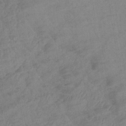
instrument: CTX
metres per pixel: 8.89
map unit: lHb
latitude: -33.8045
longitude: 72.0472
